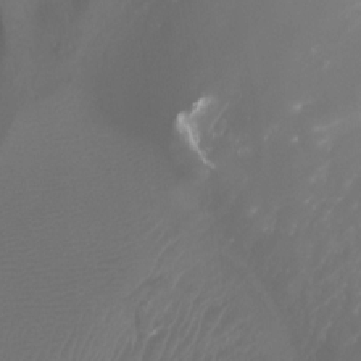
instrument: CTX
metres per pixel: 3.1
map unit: Ht
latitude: -0.3873
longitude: -17.7639
